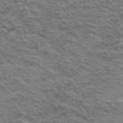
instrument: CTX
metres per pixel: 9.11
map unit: Hto
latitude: 37.6505
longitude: -41.7638
